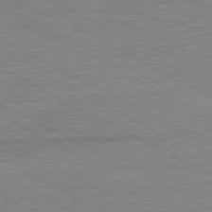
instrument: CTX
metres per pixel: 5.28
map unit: Ap
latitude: -80.9920
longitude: -76.6490
